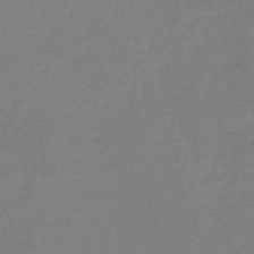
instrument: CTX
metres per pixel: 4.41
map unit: eHb
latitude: -31.2754
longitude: 72.6140
